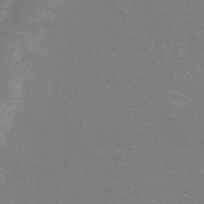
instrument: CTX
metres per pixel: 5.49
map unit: Ht
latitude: -5.3131
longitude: -18.9513
